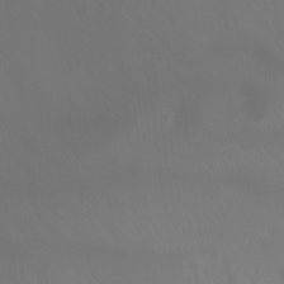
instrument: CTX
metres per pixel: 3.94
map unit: Ht
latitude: -15.1431
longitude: -54.6679
